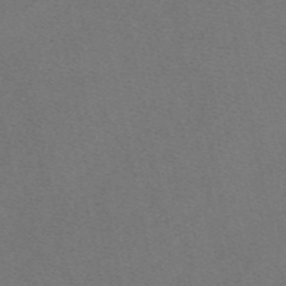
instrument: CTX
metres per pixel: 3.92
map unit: eAb
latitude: 48.0633
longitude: 107.6911
